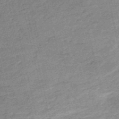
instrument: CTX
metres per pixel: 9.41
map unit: HNb
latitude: -53.5966
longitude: -40.2900
